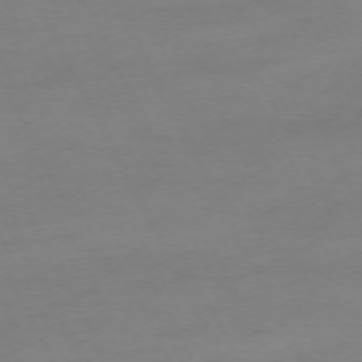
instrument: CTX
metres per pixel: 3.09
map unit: Ap
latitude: -74.0661
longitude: -70.1011
